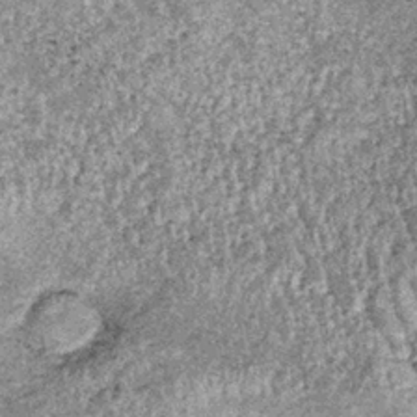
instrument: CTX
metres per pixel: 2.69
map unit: lHb
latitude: -36.9730
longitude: 66.6141
